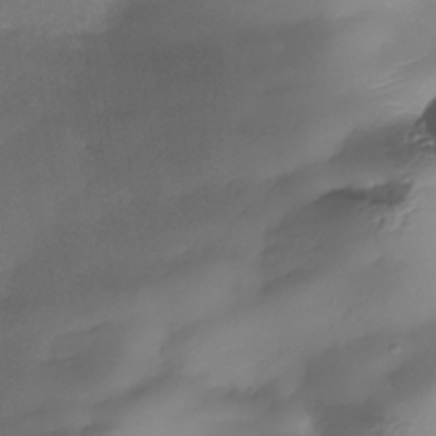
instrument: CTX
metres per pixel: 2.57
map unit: Nhe
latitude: -37.4454
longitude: -118.5168
